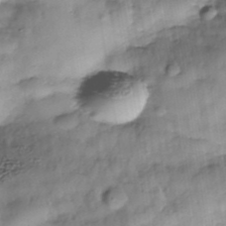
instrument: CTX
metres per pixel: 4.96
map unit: Nhe
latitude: -37.5966
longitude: -148.4034
